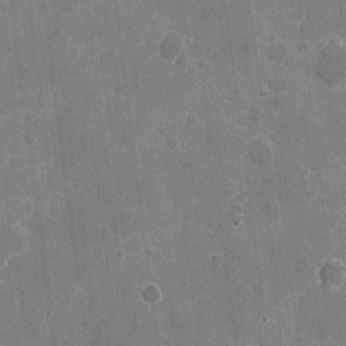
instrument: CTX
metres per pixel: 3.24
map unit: eHh
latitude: 7.3671
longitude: -67.1970
